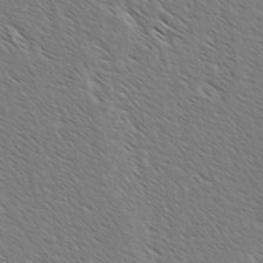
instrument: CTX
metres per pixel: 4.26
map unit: lAvf
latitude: -2.4628
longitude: -113.4048
